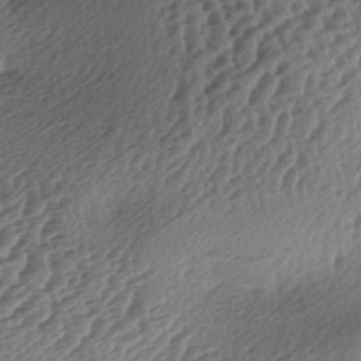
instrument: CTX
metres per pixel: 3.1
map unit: lAa
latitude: -3.2753
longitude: -126.7246
